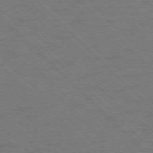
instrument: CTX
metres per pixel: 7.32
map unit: Ap
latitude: -75.7289
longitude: -80.3845
